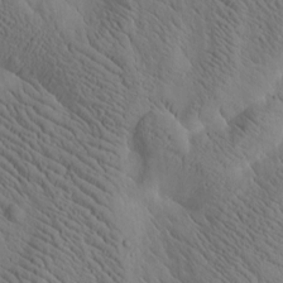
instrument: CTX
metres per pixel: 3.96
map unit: Htu
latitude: -2.6329
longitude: 169.3509
